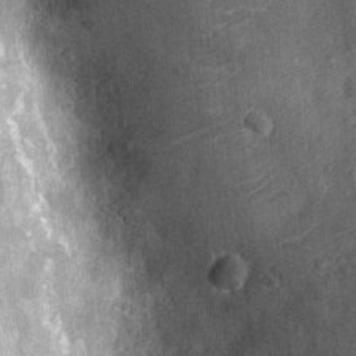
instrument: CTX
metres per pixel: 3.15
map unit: Ht
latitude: -12.2173
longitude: -21.4615
